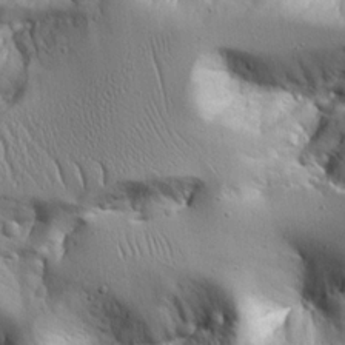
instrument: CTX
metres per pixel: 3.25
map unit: Aa
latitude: 21.2537
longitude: -124.0633
